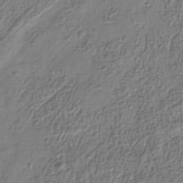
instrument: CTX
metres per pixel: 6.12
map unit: Hve
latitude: -34.2362
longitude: 88.8975
